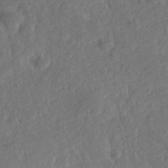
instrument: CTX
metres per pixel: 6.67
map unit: Hve
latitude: 24.8569
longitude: 144.0661
